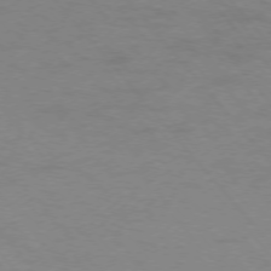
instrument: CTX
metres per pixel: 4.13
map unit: Ap
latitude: -76.3495
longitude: -70.6490
